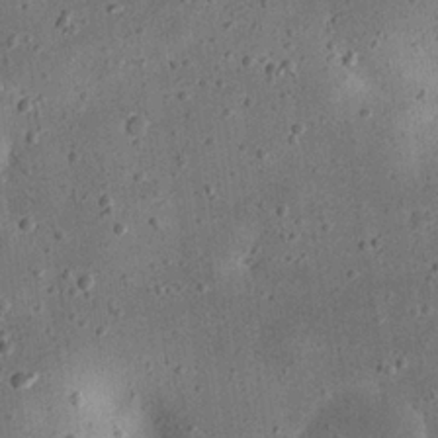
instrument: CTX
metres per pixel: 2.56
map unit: eHh
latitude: 23.2159
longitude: -68.5924
